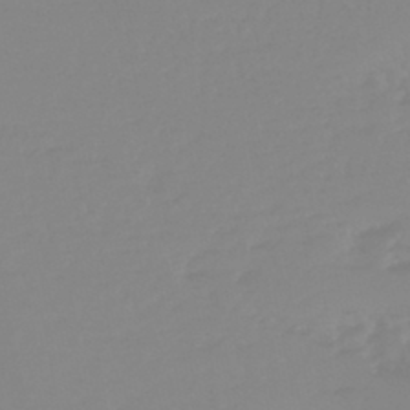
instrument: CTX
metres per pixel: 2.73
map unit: eHb
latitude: -44.6896
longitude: 84.5384
